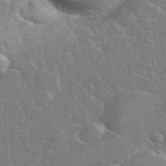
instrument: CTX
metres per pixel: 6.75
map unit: eHh
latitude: 37.4993
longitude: -61.6316
